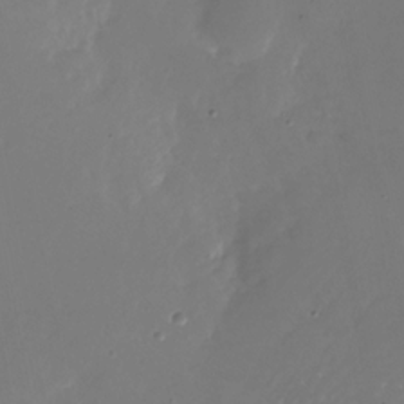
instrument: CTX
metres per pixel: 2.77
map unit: Nhu
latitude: -26.8408
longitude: -73.3482
